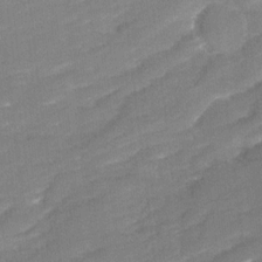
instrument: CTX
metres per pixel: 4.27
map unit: Ave
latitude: 17.3671
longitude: -136.5357
